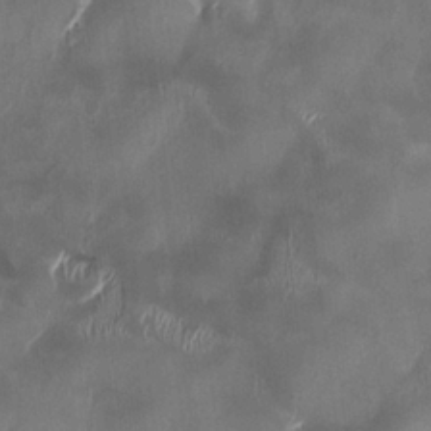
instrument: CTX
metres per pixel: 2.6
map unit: HNhu
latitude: 0.0633
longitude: -4.2711
